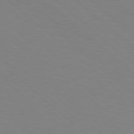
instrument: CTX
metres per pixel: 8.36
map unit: Hpe
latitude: 78.4034
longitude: -176.3656
